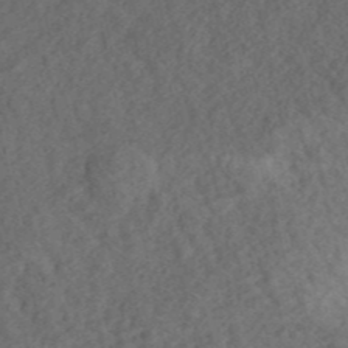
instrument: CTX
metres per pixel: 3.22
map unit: ANa
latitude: 42.1389
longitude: 51.7666
